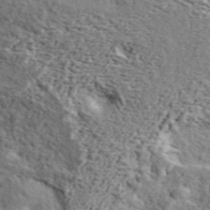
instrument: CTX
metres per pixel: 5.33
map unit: ANa
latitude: 43.8017
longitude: 45.5210
